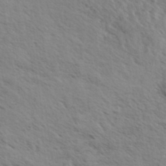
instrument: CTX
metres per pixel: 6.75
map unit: eHh
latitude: 36.1011
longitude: -138.9136
